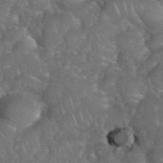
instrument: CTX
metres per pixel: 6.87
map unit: eHh
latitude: 39.5182
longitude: -58.2145
